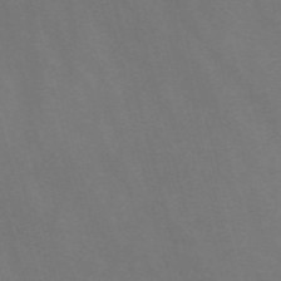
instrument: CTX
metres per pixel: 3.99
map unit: Nve
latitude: -58.4817
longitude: 65.3888
